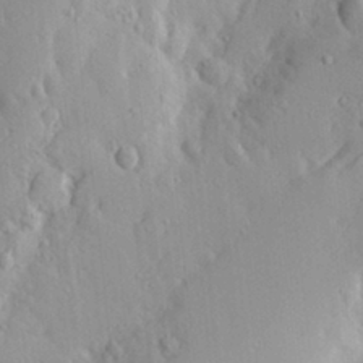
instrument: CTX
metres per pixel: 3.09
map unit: Aa
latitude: 17.8583
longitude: -142.2523
